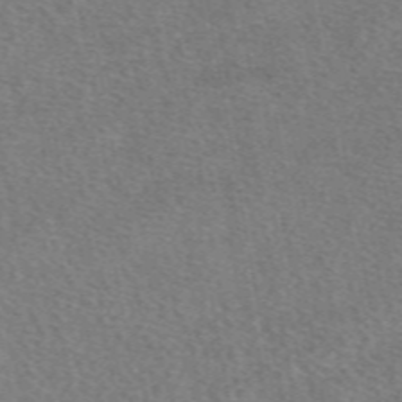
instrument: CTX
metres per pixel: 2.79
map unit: eAb
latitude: 49.5371
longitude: 110.8030
